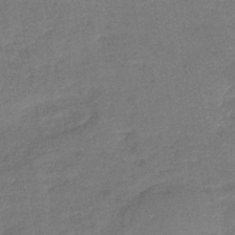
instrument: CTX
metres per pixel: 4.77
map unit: lHb
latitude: -42.3306
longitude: 79.6155
